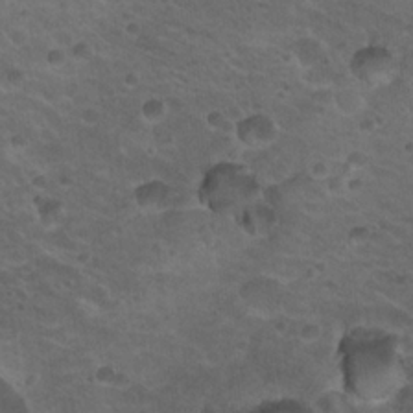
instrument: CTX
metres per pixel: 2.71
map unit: Hto
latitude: 19.8583
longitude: -32.7246
